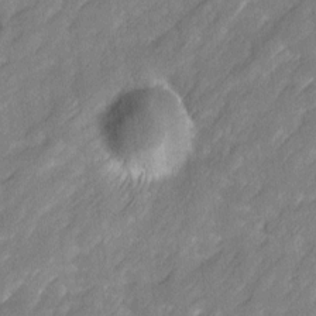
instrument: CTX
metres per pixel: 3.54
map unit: Ave
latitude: 16.6491
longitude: -135.1970
